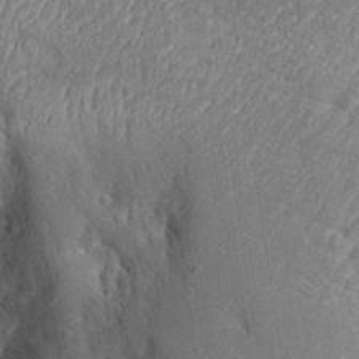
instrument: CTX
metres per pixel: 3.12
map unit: Aa
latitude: 29.6694
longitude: -131.5560
